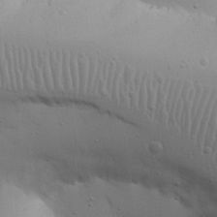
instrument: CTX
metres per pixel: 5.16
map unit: Nhu
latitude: 17.9339
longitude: -78.6491
